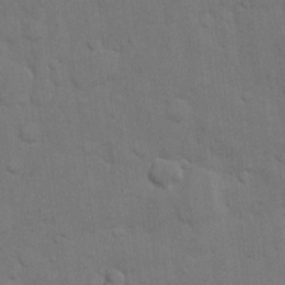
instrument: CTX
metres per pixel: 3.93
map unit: eHh
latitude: 11.3482
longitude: -67.1970
